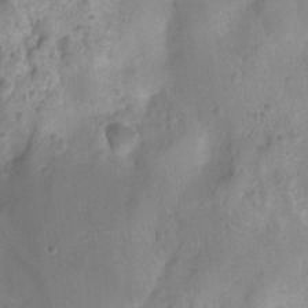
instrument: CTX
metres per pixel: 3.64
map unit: Ht
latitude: -9.5777
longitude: -22.4601
